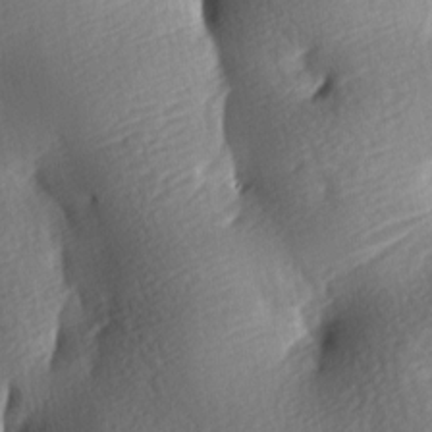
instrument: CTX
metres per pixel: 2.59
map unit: lAa
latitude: -8.5574
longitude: -126.1200
